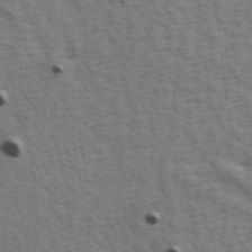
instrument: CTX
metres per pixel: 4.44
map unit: Hve
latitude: 24.0633
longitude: -97.0080
